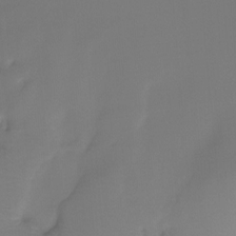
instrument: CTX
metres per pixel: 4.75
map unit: Htu
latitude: -15.8423
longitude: -46.6113
